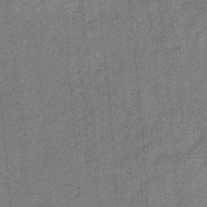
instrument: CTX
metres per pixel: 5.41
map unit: HNb
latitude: -34.9542
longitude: 57.5399
